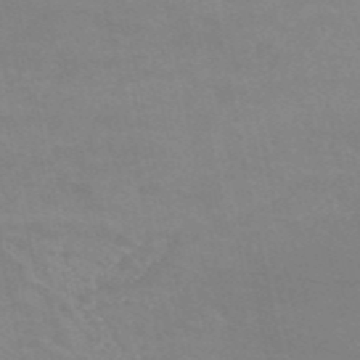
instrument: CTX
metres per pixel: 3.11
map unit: HNb
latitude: -53.9178
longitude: -34.3089
